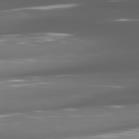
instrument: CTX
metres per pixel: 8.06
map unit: lApd
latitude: 81.3293
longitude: -145.6694
